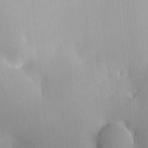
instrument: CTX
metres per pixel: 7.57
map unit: HNhu
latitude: 6.8002
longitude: 14.7464
